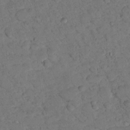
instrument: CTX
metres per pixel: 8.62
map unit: lHvf
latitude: 13.9717
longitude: 178.4251
